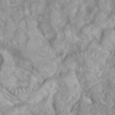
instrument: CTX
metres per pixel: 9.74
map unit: eHh
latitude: 35.5560
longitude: -61.6316
